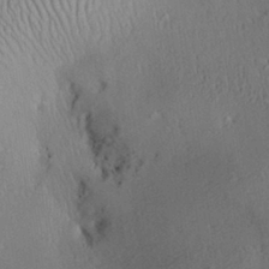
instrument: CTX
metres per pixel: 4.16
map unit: Aa
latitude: 28.1578
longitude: -135.4237
